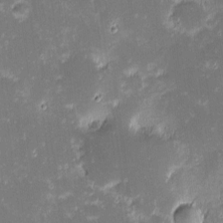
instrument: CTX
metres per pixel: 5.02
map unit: eHh
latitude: -2.2928
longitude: -86.4601
